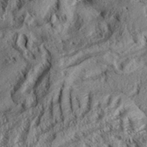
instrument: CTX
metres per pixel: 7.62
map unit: Aa
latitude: 33.8016
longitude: -137.1970
